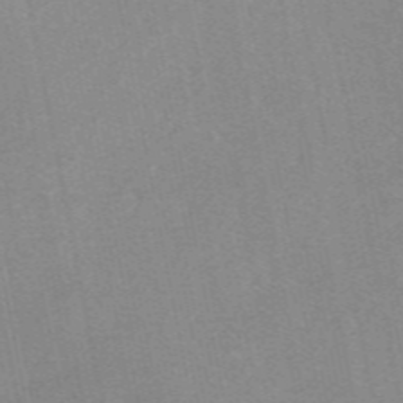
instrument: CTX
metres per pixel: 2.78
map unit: eAb
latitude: 49.1403
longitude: 103.8045
